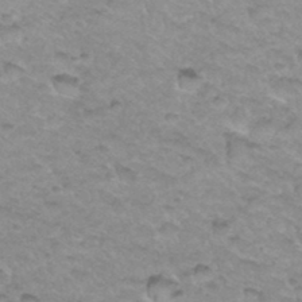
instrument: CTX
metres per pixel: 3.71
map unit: Hto
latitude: 34.7435
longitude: -48.6302
